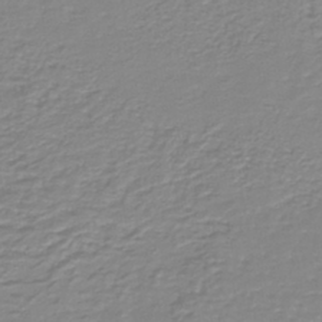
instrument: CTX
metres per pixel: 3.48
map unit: lHb
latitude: -40.3495
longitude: 60.9542
